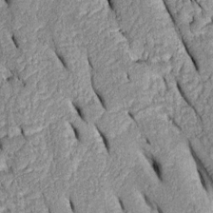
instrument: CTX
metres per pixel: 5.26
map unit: Htu
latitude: -0.0283
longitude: 150.1038
